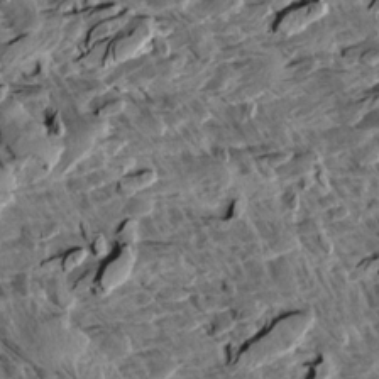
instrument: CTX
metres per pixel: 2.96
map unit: Aa
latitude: 12.8947
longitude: -143.8395
